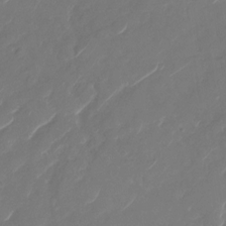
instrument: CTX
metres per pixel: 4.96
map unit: Nhu
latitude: -29.3321
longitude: -71.4804
